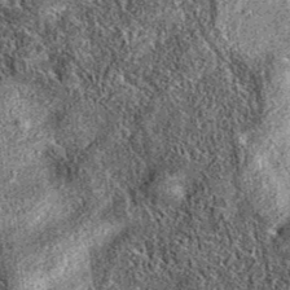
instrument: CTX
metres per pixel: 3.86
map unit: eAb
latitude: 37.1214
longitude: 108.9920
